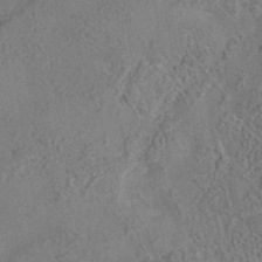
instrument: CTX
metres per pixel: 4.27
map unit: eAb
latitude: 35.7827
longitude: 111.1242
